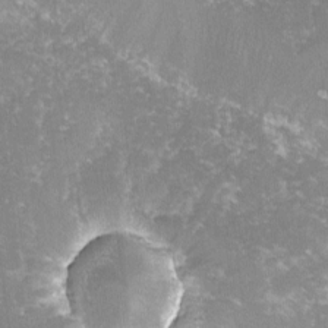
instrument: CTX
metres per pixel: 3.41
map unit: lHvf
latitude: -14.5763
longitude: -99.1403
